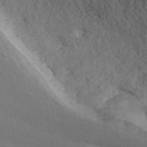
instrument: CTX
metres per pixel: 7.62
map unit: ANa
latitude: 41.3292
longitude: 34.3873
